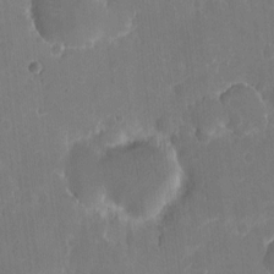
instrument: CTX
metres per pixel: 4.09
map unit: eHh
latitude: 5.4804
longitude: -66.1388
